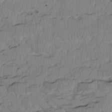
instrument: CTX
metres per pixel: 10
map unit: Htu
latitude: 3.2159
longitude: 149.5966
